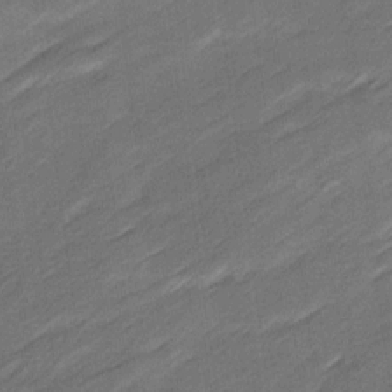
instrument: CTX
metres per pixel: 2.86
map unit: Ave
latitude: 16.6868
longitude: -136.3279
